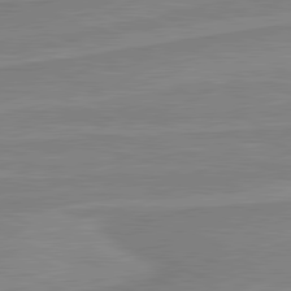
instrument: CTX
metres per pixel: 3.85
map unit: lApd
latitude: 81.1214
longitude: 169.4454
